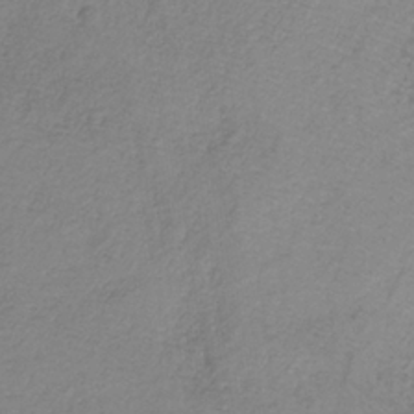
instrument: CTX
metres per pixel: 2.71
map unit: HNb
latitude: -34.1039
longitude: 56.0850
